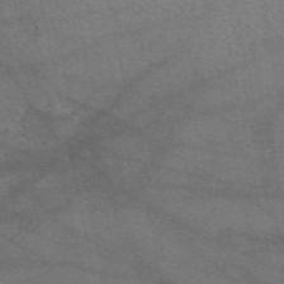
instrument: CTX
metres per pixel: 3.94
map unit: eAb
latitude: 50.7057
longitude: 109.4265
